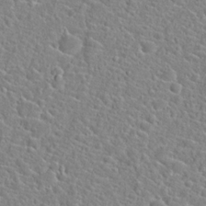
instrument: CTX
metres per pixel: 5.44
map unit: Hto
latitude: 21.7072
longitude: -44.8191
